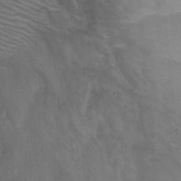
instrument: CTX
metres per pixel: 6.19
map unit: Nhu
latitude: -12.8975
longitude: -65.8017
